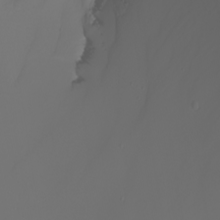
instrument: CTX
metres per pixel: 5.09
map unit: Nhu
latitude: -5.6155
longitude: -93.8016
